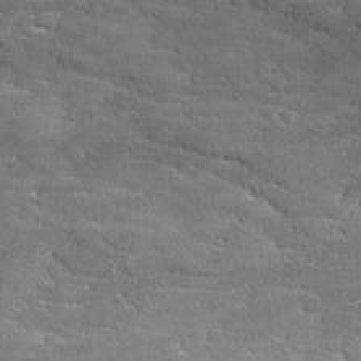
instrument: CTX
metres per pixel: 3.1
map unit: Ave
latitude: 17.4993
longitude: -136.7058
